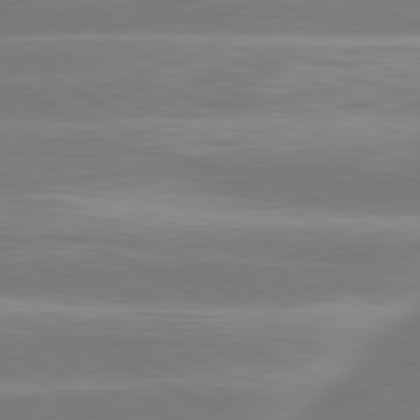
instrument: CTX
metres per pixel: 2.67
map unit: lApd
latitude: 81.0836
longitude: -130.7247
